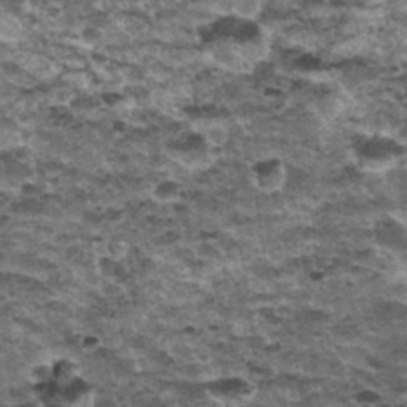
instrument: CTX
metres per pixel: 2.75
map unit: Nhu
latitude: 32.0822
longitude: -52.6301
